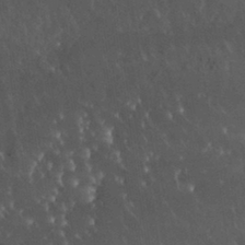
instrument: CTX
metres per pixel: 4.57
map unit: Nhu
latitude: 30.6869
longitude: -57.0269
